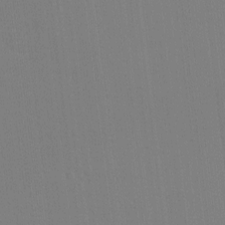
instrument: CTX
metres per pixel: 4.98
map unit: eHh
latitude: -4.4251
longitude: -79.6694
